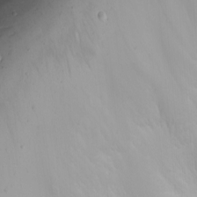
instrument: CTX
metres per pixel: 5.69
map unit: Nhu
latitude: -4.8219
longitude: -83.0647
